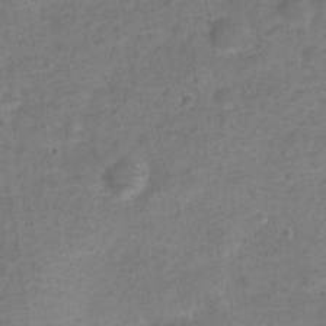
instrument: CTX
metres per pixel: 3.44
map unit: Nve
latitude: -22.5763
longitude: 105.0486
